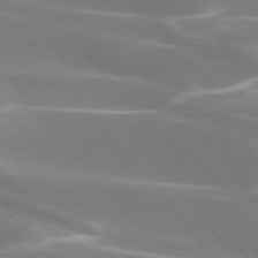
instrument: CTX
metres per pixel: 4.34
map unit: lApd
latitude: 75.2537
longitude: -63.4427
